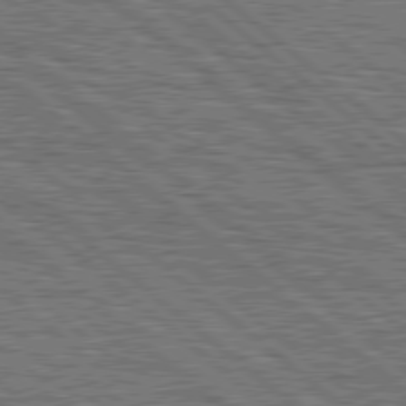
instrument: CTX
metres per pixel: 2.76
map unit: Hpe
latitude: 78.6113
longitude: -119.8961
